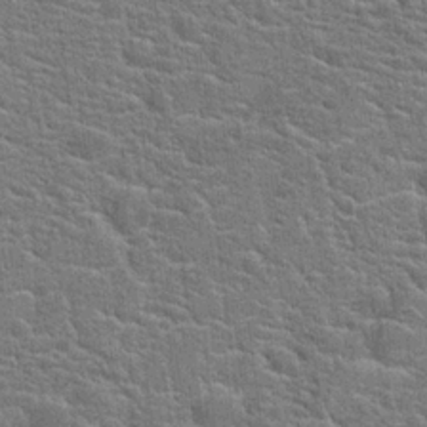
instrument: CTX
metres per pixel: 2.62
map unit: Hto
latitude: 20.4223
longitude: -44.1011
